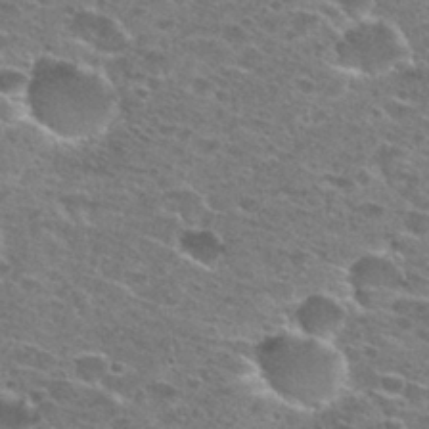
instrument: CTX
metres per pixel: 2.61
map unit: Hto
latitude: 27.8017
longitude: -47.0270
